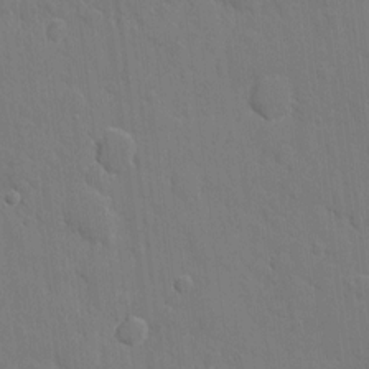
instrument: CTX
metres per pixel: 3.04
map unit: eHh
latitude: 5.0269
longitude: -67.2537
